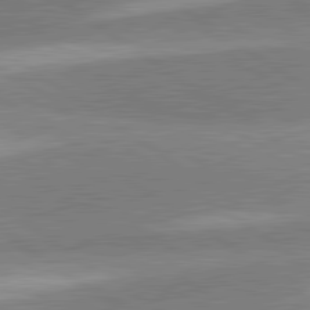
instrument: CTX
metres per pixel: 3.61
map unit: lApd
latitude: 81.3104
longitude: 140.4062
